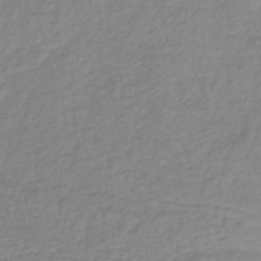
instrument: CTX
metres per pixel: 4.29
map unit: lHb
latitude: -37.4643
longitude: 70.1984
